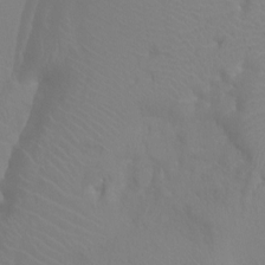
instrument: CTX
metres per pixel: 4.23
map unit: Ht
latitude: -4.3306
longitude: -24.9513
